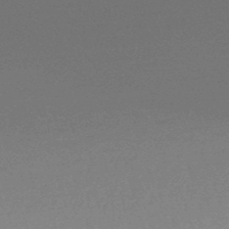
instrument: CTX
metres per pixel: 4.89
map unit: lHb
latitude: -48.7463
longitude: 66.1417
